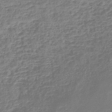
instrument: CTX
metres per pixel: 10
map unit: lHb
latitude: -45.3132
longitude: 73.5210
